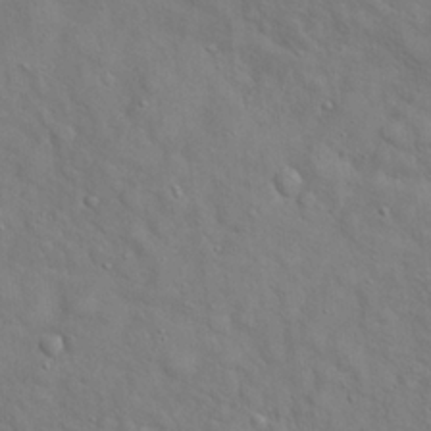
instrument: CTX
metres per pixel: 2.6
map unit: Hto
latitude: 18.8191
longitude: -53.4805
